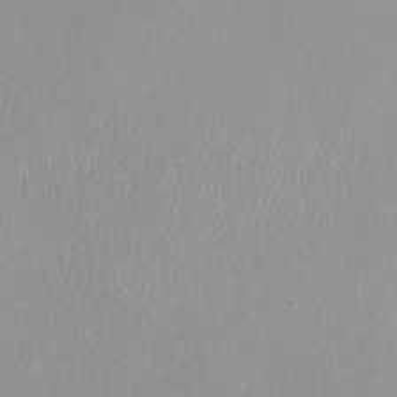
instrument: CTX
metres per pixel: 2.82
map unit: HNhu
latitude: -0.1606
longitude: -4.6679
